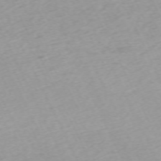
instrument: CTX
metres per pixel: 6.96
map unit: Hpe
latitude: -70.5196
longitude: 15.0109
